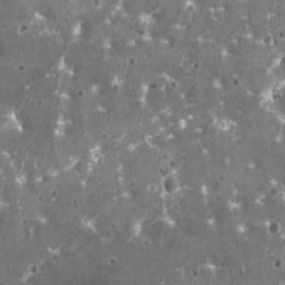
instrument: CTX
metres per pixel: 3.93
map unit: HNhu
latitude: 1.1781
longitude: 6.4818
